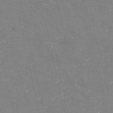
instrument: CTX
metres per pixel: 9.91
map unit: HNb
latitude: -54.6708
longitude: -38.5168
